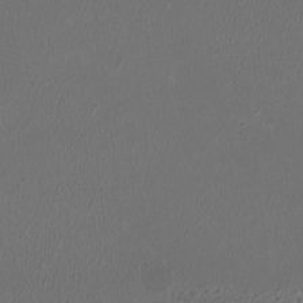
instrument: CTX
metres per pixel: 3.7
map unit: HNhu
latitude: -3.0486
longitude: -2.7624
